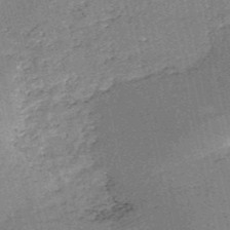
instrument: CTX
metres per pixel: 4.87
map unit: HNb
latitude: -53.5399
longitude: -40.1766
